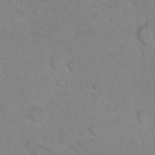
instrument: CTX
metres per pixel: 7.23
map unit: Hto
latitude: 15.7072
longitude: -40.5167
